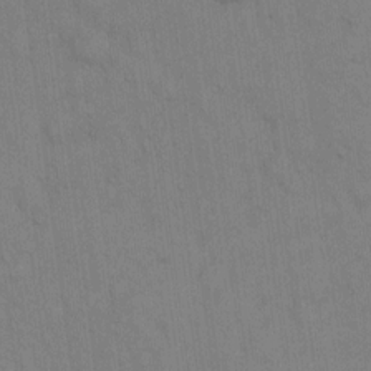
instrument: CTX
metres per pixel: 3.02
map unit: Hto
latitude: 12.9703
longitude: -61.3481
